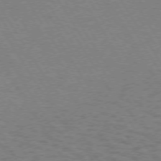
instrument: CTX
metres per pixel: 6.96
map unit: Hpe
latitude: 72.8191
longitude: -129.5749
